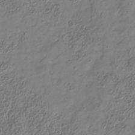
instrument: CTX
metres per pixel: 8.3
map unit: Hve
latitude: -34.4251
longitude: 89.1053
